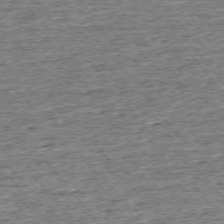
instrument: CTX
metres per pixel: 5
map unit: Ap
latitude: -75.5966
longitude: -91.6883
